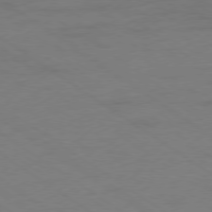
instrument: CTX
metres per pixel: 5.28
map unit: Ap
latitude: -79.3887
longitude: -53.3293
